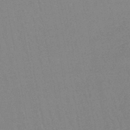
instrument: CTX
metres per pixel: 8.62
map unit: lHb
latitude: -45.7478
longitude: 78.7274
